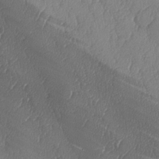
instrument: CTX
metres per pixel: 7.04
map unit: lAa
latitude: -7.9178
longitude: -129.2348
